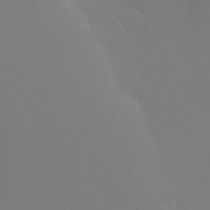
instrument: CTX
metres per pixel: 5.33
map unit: Nhu
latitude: -7.6722
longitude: -70.0633
